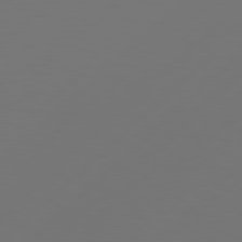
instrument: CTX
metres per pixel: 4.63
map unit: Hpe
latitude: 78.1389
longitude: 173.1242
